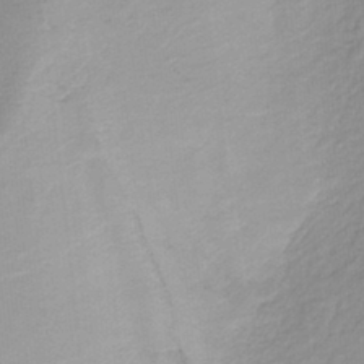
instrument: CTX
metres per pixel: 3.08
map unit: lHb
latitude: -36.1794
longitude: 58.6896
